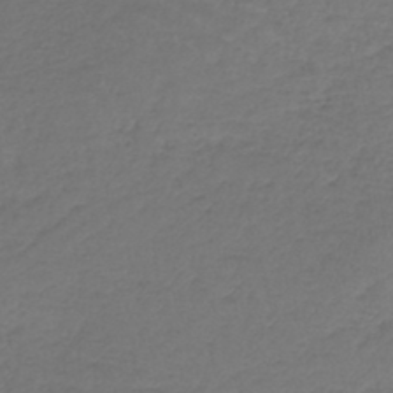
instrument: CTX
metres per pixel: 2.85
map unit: lHb
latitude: -42.1605
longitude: 72.7085
